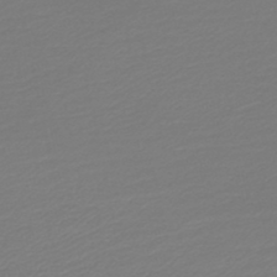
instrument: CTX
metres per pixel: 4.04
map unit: lHb
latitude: -46.5007
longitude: 59.8611
